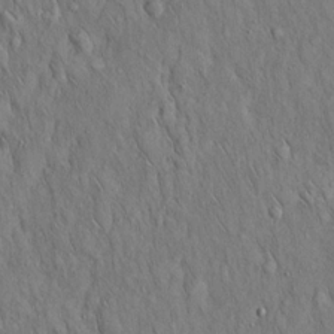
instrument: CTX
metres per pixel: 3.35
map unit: Hto
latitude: 15.7072
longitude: -58.5168
